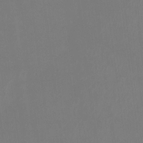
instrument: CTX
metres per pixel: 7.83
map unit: Htu
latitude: -14.0850
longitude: -49.0269
